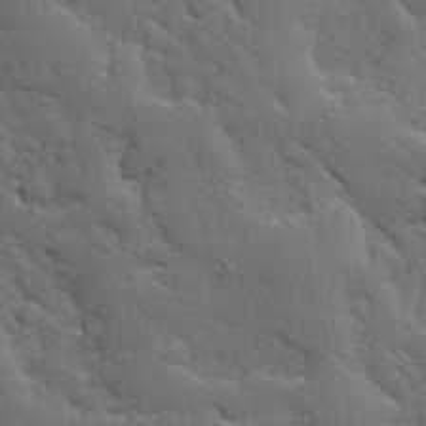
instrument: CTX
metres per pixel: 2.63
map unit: Ave
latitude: 13.5560
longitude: -134.2333
